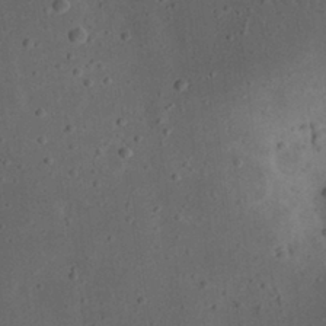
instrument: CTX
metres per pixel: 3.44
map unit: eHh
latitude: 22.8947
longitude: -70.0444
